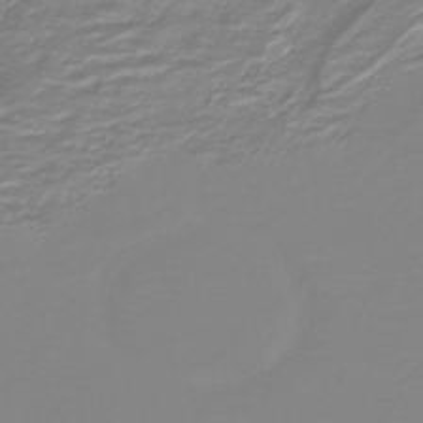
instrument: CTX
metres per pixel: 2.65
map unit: HNb
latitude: -40.8219
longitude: 51.3510
